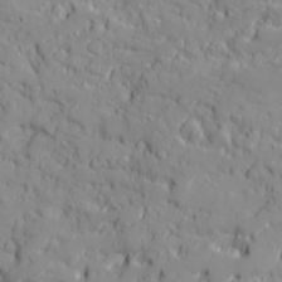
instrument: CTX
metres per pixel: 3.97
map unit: Ave
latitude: 18.4034
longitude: -129.2915
